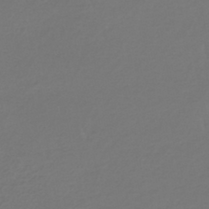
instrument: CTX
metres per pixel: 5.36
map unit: lHb
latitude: -42.1416
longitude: 65.1998
